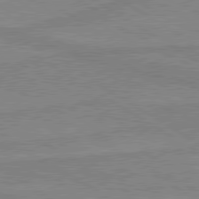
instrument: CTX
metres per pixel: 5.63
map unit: lApd
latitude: 80.1578
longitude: -175.3482
